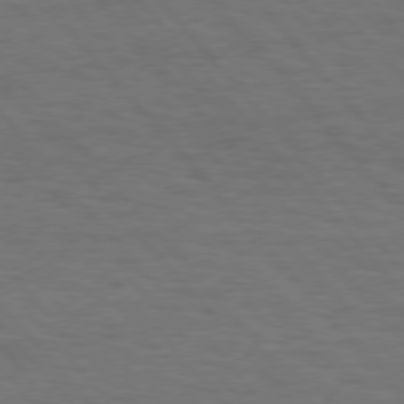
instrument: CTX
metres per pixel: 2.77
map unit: Hpe
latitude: 75.9150
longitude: -137.9339
